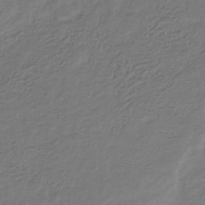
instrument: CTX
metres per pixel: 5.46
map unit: eHb
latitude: -30.2739
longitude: 71.2187
